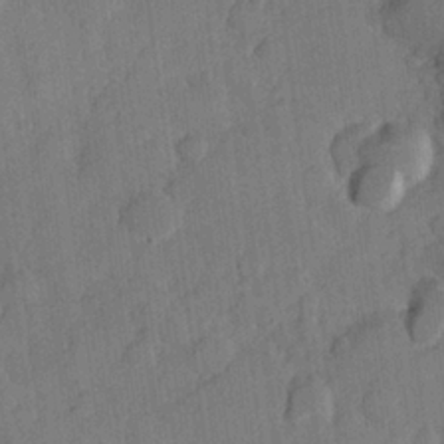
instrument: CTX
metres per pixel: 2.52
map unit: Hve
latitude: 23.7261
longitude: 148.8030
